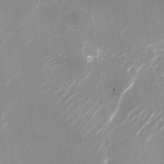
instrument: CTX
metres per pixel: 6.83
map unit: Nhu
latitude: -30.0661
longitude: -71.1781
